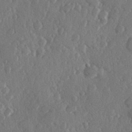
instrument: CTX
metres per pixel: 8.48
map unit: Hve
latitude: 26.7246
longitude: 150.0283
